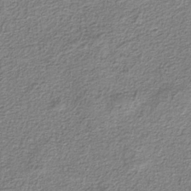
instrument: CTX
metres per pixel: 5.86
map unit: eAb
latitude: -37.5966
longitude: 52.9730
